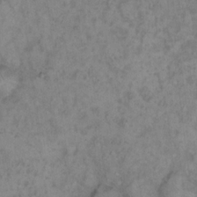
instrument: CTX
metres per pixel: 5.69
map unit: eHh
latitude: 16.4790
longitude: -63.9339
